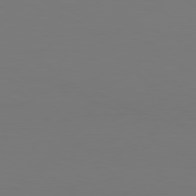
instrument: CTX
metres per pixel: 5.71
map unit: Hpe
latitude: 78.2145
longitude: -128.8002
